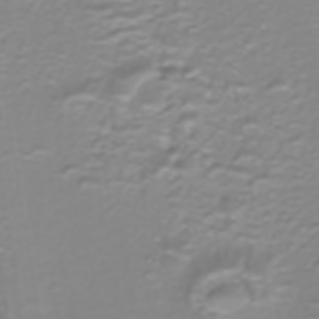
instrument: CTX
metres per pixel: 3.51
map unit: ANa
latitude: -41.3698
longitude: 104.5007
